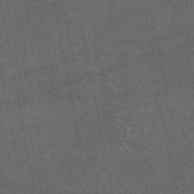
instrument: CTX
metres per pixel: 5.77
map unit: eAb
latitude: 46.3845
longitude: 119.2943
